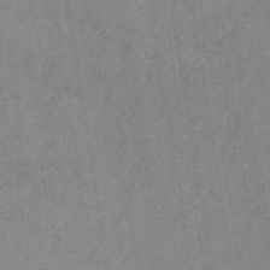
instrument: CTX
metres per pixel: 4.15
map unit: HNb
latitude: -36.2550
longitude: 50.5196
